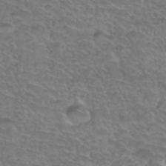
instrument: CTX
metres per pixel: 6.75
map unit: Hto
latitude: 35.0080
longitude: -44.3845
